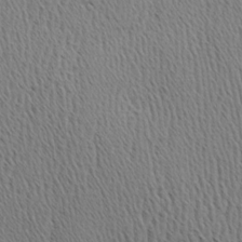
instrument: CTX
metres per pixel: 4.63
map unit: Hve
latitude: 3.3292
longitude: -124.8191
